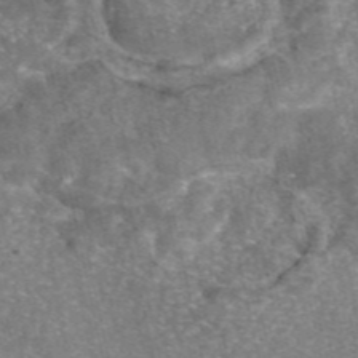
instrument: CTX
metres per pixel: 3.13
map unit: eAb
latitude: 46.4223
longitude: 105.2187
